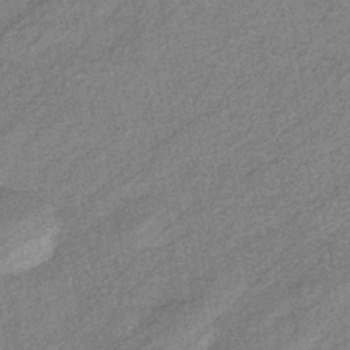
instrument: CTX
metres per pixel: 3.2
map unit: eHb
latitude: -40.8786
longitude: 82.3306
